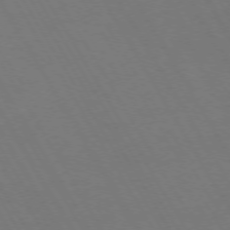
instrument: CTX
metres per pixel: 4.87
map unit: Hpe
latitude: -74.5196
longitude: 8.6329
